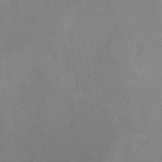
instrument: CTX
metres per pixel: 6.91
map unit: Ht
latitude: -6.2172
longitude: -36.1767
